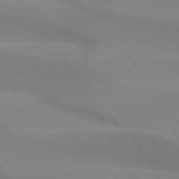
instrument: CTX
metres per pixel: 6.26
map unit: lApd
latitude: 74.7624
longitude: -65.7450
